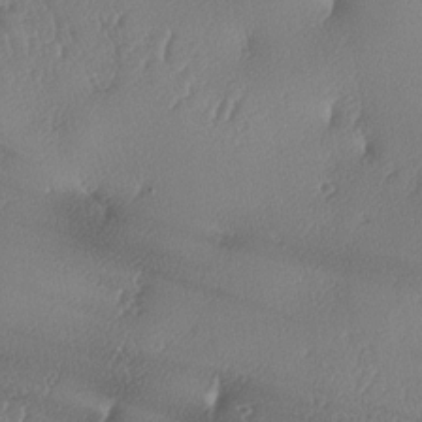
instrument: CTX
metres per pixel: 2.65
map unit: lAa
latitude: -7.8989
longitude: -129.1025
